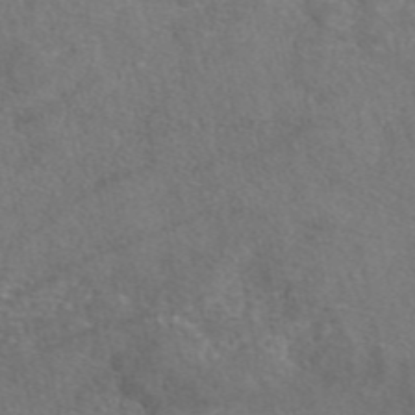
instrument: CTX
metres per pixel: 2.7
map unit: eAb
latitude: 47.5183
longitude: 110.5195
